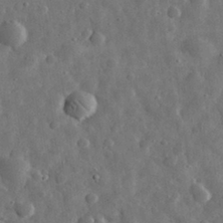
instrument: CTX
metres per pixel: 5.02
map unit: eHh
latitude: 31.4049
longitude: -74.5924
